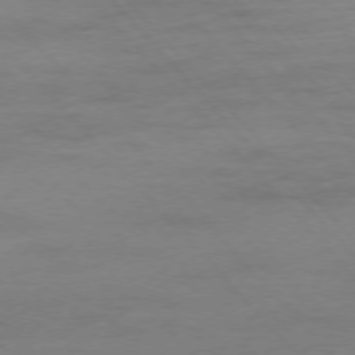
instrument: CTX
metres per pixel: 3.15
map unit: Ap
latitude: -76.6707
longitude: -80.9892
